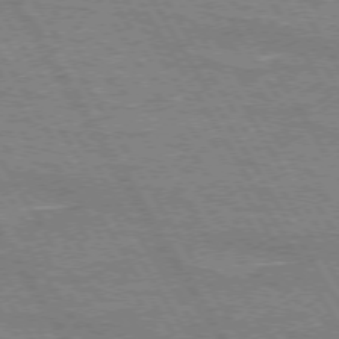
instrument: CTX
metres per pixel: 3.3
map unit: lApd
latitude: 72.7436
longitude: -55.9150
